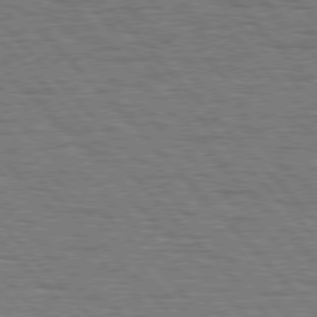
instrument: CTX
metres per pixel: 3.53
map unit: Hpe
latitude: 77.0458
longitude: -126.1389
